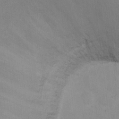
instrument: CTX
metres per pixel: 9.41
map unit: Ht
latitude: 12.9136
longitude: -41.2348
